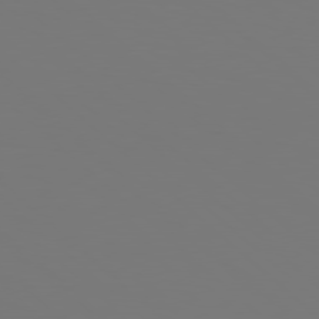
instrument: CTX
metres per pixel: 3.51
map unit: Hpe
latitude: 78.3090
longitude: -173.3859
